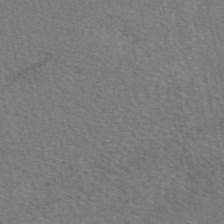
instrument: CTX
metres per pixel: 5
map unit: eAb
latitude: 51.2348
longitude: 115.1809
